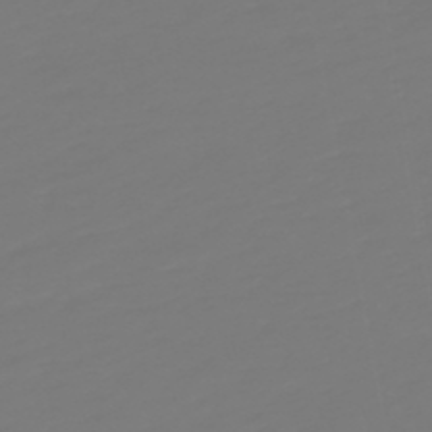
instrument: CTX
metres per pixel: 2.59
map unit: lHb
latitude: -49.9178
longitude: 82.4629
